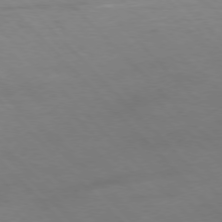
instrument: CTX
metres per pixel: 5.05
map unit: Hpe
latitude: -77.2565
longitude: 12.5574
